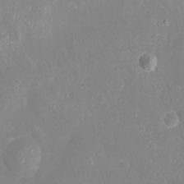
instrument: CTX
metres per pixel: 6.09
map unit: eHh
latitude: -4.6518
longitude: -74.7624
